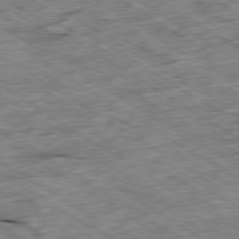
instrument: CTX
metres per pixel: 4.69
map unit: Ap
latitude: -79.9556
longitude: -86.8380
